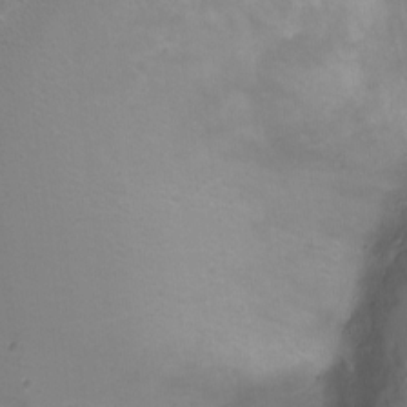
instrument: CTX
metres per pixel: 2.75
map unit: Ht
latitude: 0.3845
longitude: -44.7435
